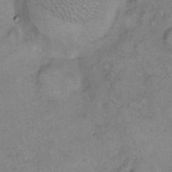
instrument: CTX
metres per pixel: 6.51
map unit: eHh
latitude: 9.6505
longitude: -62.0822
